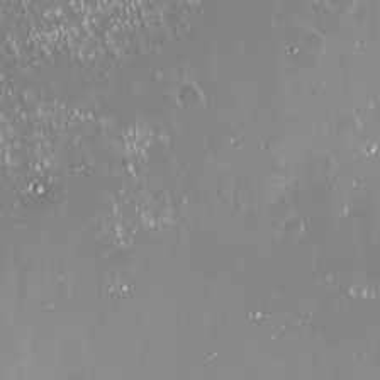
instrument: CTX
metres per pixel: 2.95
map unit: Nve
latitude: -18.2173
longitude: -60.1955
